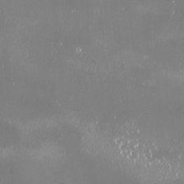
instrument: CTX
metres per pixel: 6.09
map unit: HNhu
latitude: -2.5006
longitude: 11.3132
